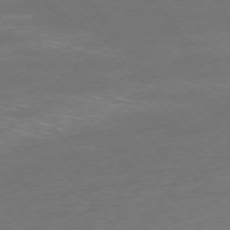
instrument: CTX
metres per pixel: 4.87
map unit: Ap
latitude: -75.9745
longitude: -64.0822
